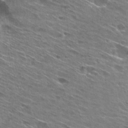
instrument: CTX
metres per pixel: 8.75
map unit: Hto
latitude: 27.6505
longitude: -44.4412
